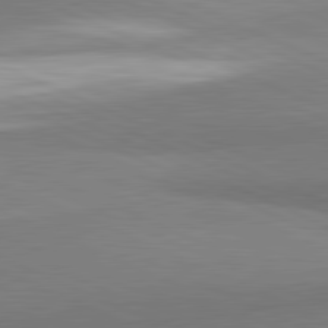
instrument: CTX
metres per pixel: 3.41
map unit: lApd
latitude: 81.8394
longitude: 161.6533
